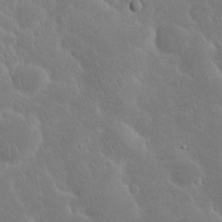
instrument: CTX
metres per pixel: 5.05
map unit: Nhu
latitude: 23.7072
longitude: -72.3846
